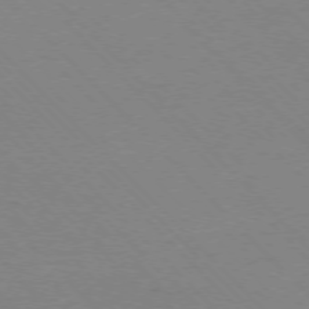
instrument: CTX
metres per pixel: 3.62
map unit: Ap
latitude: -76.5763
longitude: -85.5182
